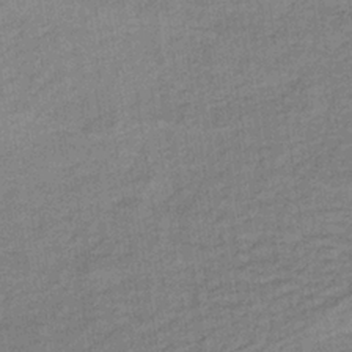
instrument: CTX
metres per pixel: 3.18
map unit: lHb
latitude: -34.7085
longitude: 70.7652
